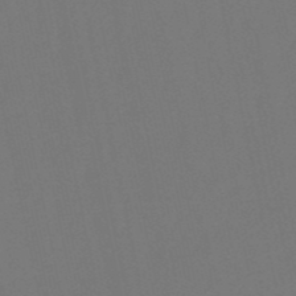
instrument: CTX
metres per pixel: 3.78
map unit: lHb
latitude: -50.9920
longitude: 80.2362
